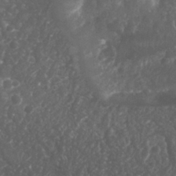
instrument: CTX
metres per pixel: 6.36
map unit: Nhu
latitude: 26.3278
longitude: -63.3860
